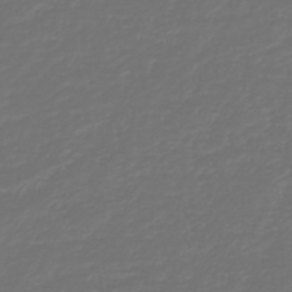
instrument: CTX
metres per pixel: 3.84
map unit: HNb
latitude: -47.5777
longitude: 54.6519
